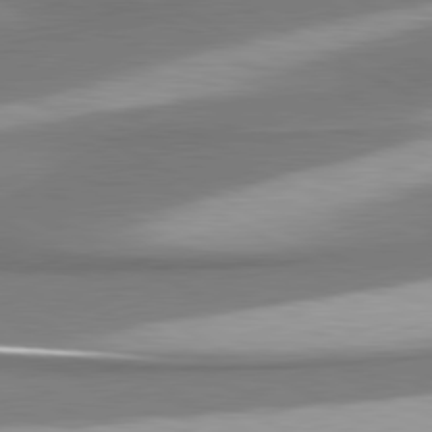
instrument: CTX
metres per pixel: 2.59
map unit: lApd
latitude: 80.7246
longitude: 176.6141
